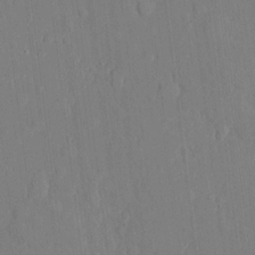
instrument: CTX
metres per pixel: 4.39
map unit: eHh
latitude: 5.0836
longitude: -72.8947
